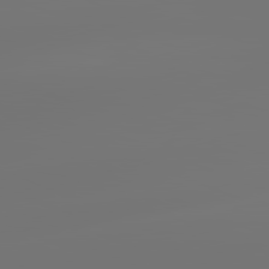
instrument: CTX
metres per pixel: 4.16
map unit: lApd
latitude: 81.9528
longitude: -153.6883
